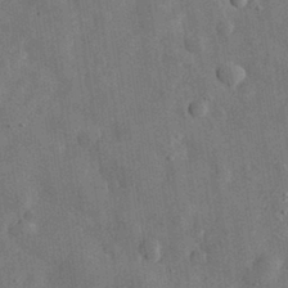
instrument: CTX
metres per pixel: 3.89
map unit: eHh
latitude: 31.1026
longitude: -77.4048
